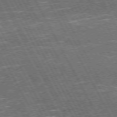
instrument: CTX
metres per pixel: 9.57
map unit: Hpe
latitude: 71.9339
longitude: -125.3670
